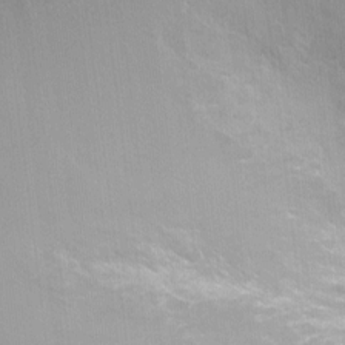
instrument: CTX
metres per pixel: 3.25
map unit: Ht
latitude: -1.1243
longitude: -20.4790
